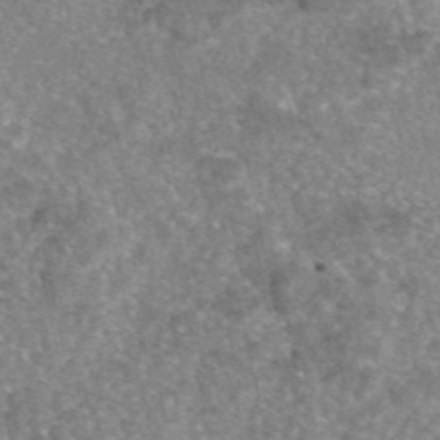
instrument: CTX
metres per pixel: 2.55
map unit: eAb
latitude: 46.1956
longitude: 104.8975
